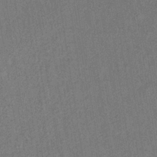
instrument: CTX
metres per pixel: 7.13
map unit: lHb
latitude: -35.9367
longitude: 71.1809
